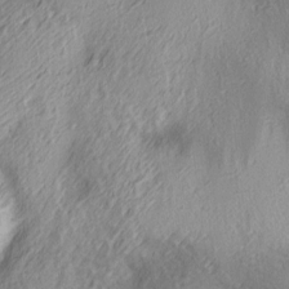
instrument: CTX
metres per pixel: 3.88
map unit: lAa
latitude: 4.6490
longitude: -117.4426
